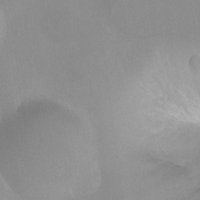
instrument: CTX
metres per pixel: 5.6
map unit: Ht
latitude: -11.0109
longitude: -44.3656
